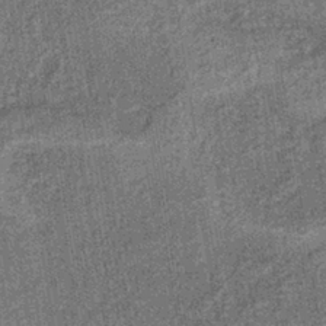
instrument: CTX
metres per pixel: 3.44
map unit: lHb
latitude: -38.1228
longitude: 64.3495
